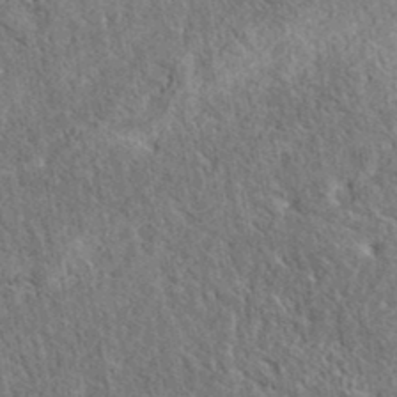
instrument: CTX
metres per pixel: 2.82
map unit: eAb
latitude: 37.6694
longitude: 112.2929
